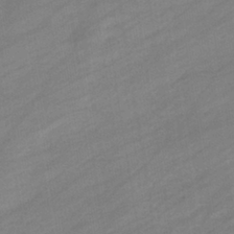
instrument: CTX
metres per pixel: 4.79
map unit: eHb
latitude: -37.1809
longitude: 78.4440
